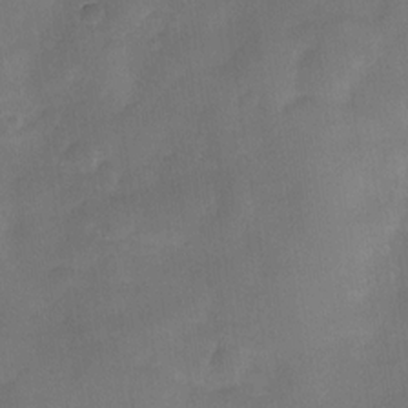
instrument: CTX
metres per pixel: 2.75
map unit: Nve
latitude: -26.9541
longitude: -147.9151
